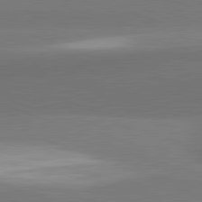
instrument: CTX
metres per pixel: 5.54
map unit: lApd
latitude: 82.1577
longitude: 149.6911
